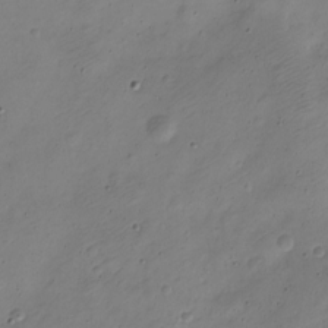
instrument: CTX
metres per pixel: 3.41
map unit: Nve
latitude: -22.8030
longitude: 106.1417
